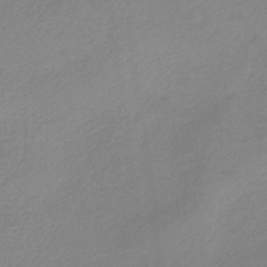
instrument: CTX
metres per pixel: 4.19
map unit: HNb
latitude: -36.3873
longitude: 55.1242
